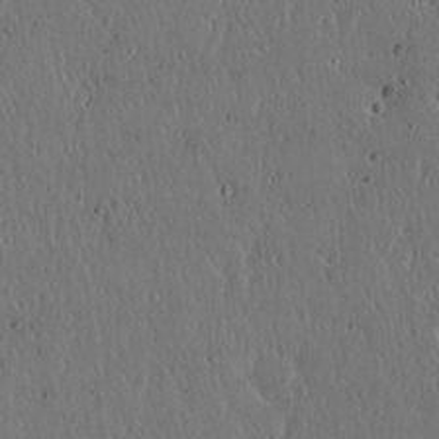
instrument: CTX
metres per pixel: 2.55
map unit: Hto
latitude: 18.3656
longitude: -59.6694
